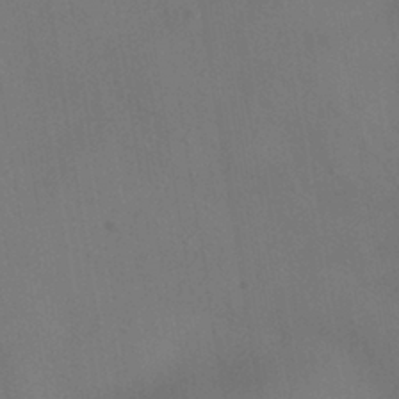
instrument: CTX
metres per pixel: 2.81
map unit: HNhu
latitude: -39.8800
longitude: 95.7855
